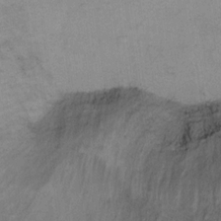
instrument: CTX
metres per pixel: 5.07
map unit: Ht
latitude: 12.3090
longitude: -39.2915
